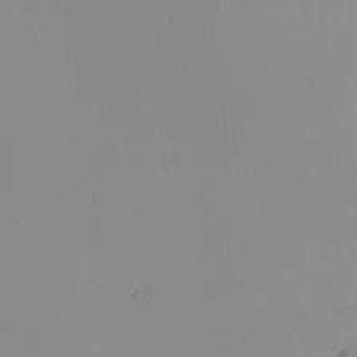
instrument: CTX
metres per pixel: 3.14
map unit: Nhu
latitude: -6.1605
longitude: -94.9136
